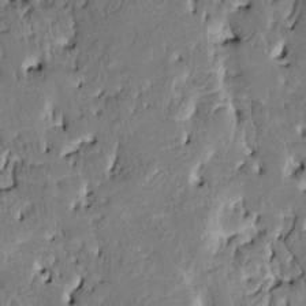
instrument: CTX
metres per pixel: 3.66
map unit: HNhu
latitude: 8.1011
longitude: -2.8002
